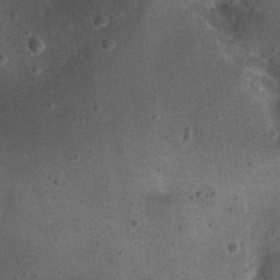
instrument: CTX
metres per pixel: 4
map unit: Nhu
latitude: 22.4034
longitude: -71.5371
